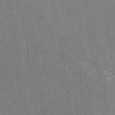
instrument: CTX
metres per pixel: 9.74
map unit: eAb
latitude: 46.8569
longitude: 114.5574
